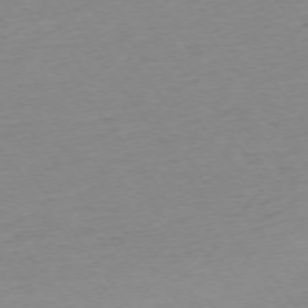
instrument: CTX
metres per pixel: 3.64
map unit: Ap
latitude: -74.5385
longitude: -85.3104
